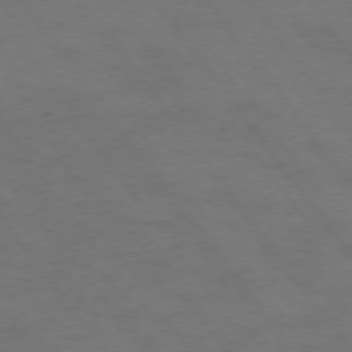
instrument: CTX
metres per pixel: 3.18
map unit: Ap
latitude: -75.9367
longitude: -64.8947
